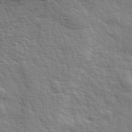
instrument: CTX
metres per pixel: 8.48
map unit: eHh
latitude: 35.8772
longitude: -80.8758
